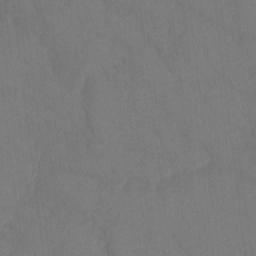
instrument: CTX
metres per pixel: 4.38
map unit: Ht
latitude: 5.2915
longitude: -30.1578
